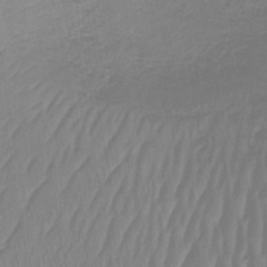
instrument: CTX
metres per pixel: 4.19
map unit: lHb
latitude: -42.1416
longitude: 59.5210
